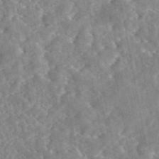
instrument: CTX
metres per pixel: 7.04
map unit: eAb
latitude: 45.7260
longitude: 127.5399
